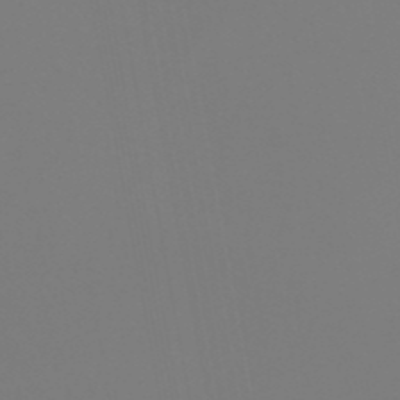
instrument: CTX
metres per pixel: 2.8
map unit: eHb
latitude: -50.6329
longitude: 74.5007
